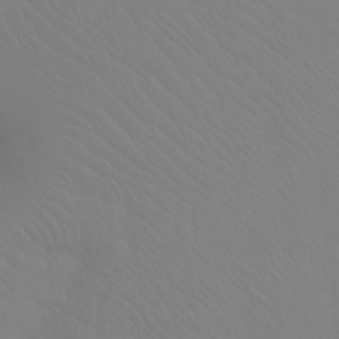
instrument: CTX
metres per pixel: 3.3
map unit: Ht
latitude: -8.4629
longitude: -37.6316
